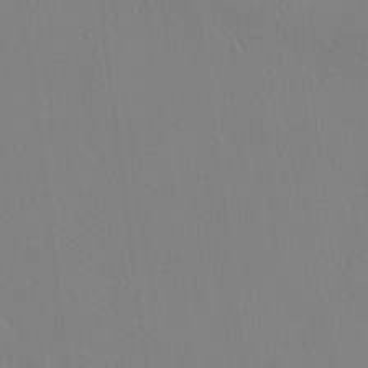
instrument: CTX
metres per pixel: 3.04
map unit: lHvf
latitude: 20.3279
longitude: 142.1038
